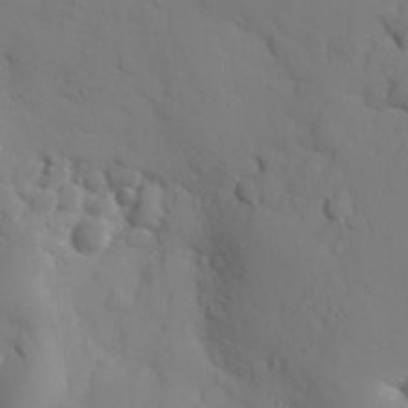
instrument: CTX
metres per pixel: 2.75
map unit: eHh
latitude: 26.4223
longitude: -75.0647
